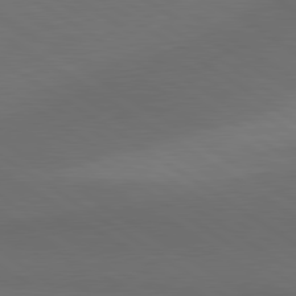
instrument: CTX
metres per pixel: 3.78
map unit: lApd
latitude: 80.8569
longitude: 161.0486
